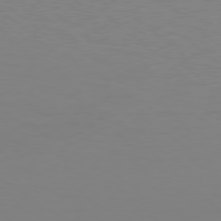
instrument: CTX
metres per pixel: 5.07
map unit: Hpe
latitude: 78.0822
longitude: -141.3292
